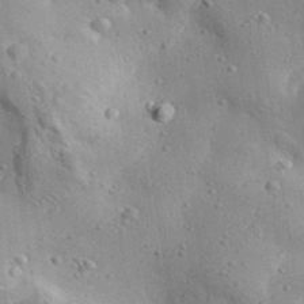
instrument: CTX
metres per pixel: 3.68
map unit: Aa
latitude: 32.3089
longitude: -133.2915
